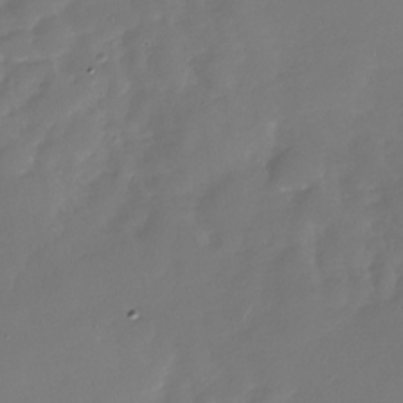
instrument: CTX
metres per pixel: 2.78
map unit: Nhu
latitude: -28.2173
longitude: -75.8583
